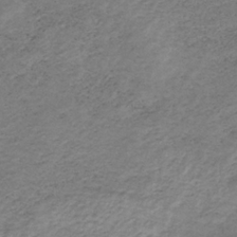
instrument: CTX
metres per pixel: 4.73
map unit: HNb
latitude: -33.0109
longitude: 61.2187
